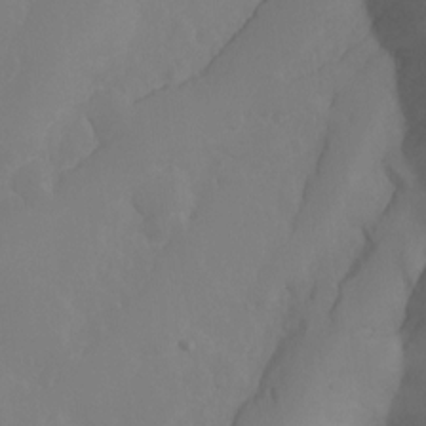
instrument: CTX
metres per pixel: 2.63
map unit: Ht
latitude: -10.2551
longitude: -45.7072
